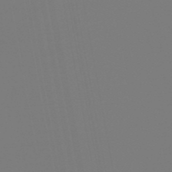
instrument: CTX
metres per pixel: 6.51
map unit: eHb
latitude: -50.5574
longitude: 74.9164
